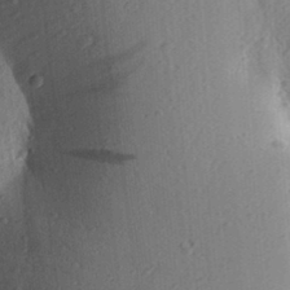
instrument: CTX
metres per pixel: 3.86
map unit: Aa
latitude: 25.0080
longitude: -150.1200
